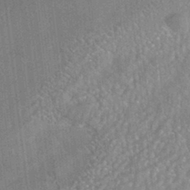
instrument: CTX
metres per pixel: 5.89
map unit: HNhu
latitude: -41.7666
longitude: 94.1416
